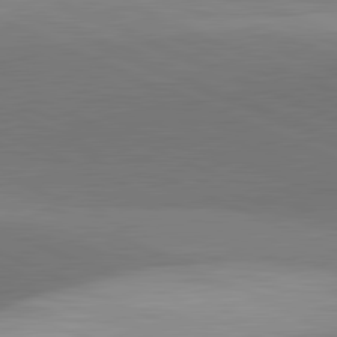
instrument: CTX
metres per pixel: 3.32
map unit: lApd
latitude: 81.8583
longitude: 138.7274
